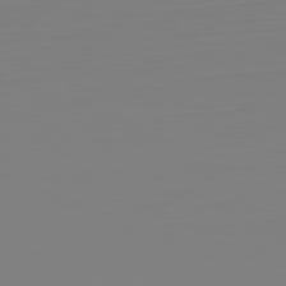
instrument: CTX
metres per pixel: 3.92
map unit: Hpe
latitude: -82.0850
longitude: 8.6707
